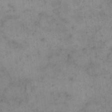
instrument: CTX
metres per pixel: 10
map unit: eHh
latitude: 15.2726
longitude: -67.1214
